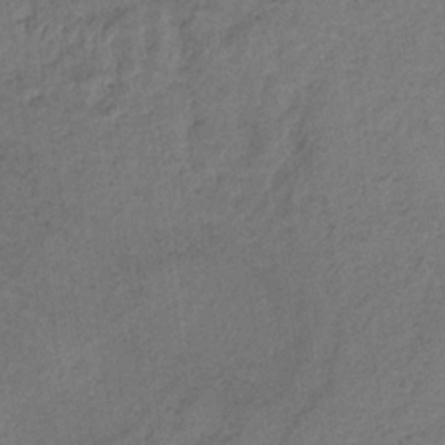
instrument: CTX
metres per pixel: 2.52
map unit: HNb
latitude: -32.2362
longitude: 63.0675
